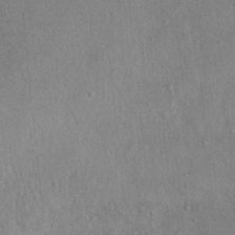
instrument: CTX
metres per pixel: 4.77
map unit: Nhu
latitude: 12.2712
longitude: -26.7624
